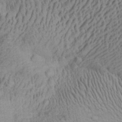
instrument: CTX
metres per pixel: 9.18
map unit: Aa
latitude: 28.4034
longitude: -137.0648
